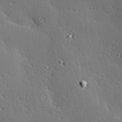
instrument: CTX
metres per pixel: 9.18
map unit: Hve
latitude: 25.1970
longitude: -92.3278
